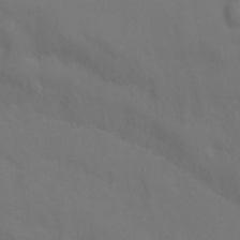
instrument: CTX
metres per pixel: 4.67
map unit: Ht
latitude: 0.5357
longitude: -34.2144
